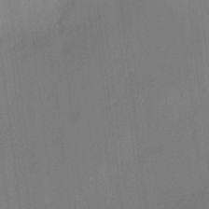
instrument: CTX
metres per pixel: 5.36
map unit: HNhu
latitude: 8.3090
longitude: 8.0850
